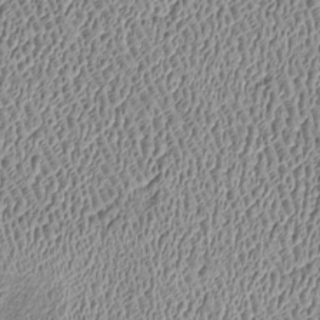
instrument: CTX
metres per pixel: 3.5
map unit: Htu
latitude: -7.0297
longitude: 156.6896
